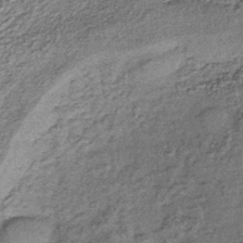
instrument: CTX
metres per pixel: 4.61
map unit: lHb
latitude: -39.6533
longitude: 65.6155
